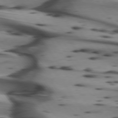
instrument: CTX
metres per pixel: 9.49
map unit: lApd
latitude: 74.4223
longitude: -64.6301
